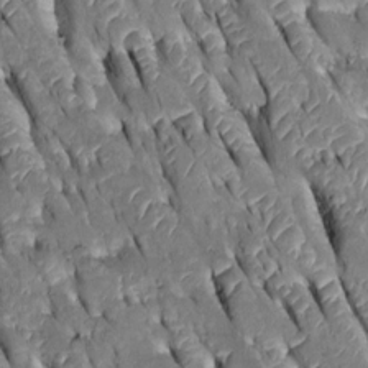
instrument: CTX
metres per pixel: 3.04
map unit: Htu
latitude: -0.1417
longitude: 148.4251
